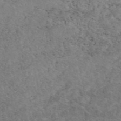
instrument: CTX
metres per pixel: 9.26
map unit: eAb
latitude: 47.9150
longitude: 115.8233
